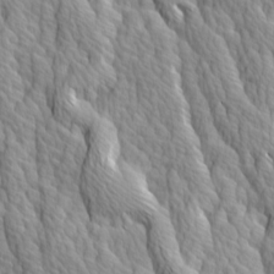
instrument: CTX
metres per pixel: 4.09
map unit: Ave
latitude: 14.3657
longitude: -133.2726
